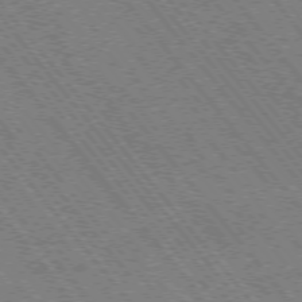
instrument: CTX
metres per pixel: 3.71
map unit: Hpe
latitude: -75.5966
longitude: -13.2159
